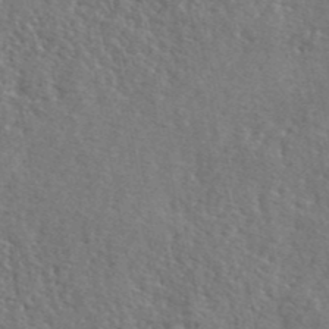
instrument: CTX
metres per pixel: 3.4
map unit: lHvf
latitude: 42.3467
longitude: -87.8772
